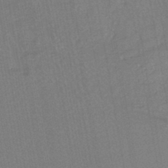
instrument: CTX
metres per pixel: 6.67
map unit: lHb
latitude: -43.7477
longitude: 78.6140
